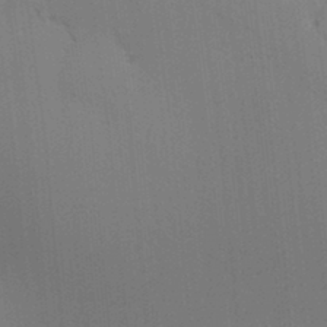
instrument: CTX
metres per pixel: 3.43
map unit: lAvf
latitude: 25.1970
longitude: -111.8584
